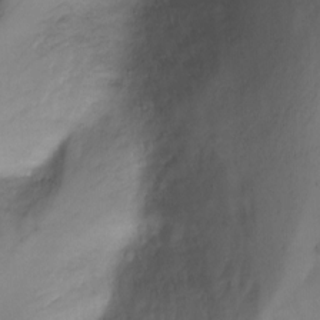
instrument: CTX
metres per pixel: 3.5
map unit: Ht
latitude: -2.3117
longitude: -29.0458
